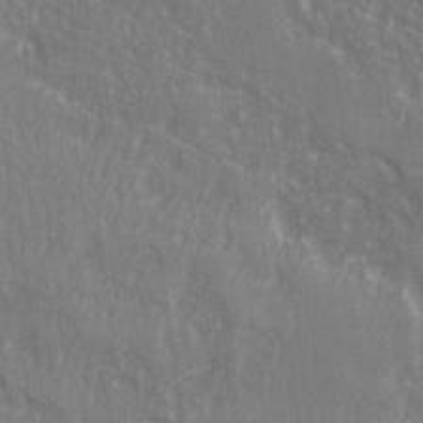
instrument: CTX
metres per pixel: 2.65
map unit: Ave
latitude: 22.2522
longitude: -134.1200
